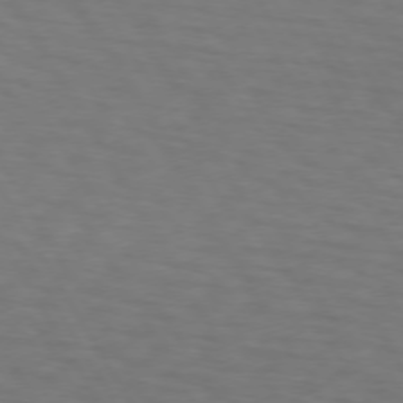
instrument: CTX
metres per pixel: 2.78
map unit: lApd
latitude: 73.0081
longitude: -74.6491
